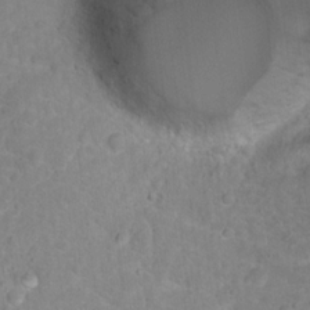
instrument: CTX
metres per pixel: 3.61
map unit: Nhu
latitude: 17.2726
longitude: -31.8395
